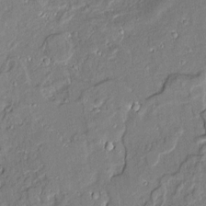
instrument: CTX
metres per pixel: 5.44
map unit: Aa
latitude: 9.2537
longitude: -132.9703
